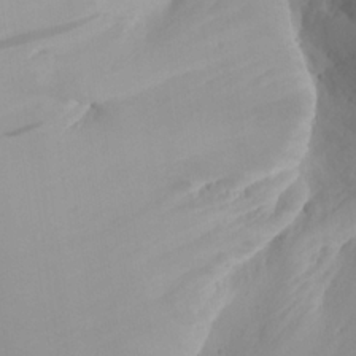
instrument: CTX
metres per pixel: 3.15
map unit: Aa
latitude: 24.6490
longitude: -127.6505
